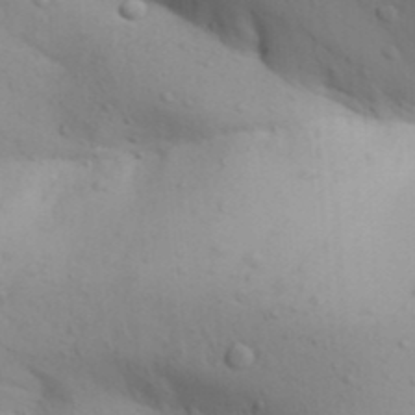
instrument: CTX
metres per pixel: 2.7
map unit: Aa
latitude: 30.1578
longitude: -145.7638
